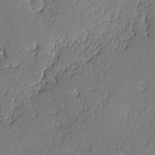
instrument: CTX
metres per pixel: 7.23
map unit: lAvf
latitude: -4.2739
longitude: -108.7624
